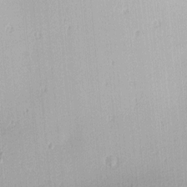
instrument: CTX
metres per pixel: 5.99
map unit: lAa
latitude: -10.4629
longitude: -124.6112
